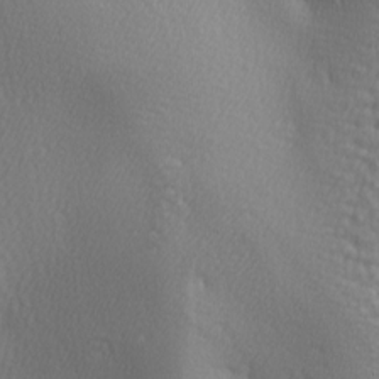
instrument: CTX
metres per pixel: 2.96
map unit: lAa
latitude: -5.3320
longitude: -122.0822
